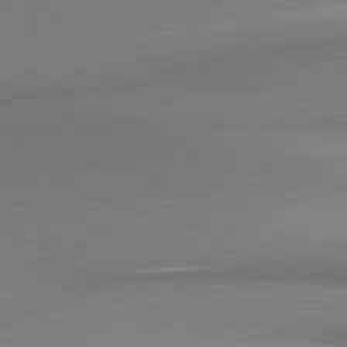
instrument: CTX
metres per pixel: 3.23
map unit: lApd
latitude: 80.4034
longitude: 166.9920
